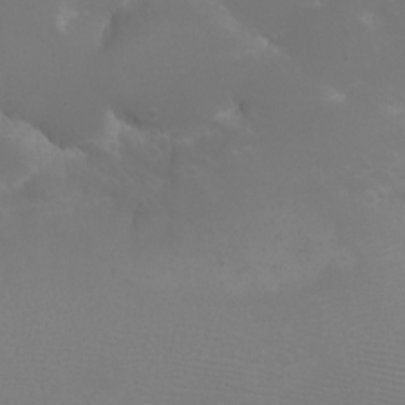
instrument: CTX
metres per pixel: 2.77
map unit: eHh
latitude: -6.5196
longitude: -79.0270
